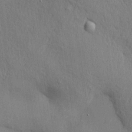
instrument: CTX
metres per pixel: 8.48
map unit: HNhu
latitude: 13.9150
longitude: 10.2362
